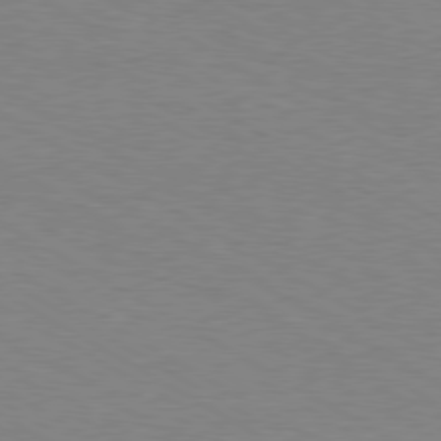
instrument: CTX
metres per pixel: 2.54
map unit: Hpe
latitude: -80.4629
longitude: 16.8030
